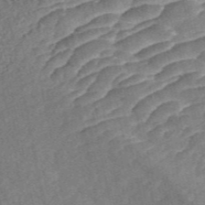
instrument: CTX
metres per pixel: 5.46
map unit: ANa
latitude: 46.8947
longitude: 50.0850
